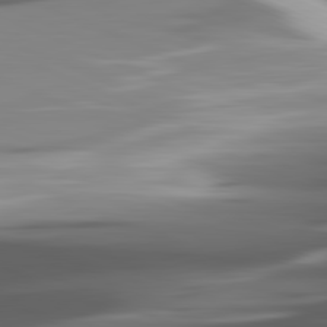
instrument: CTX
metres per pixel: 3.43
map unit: lApd
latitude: 81.9150
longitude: -140.1388
